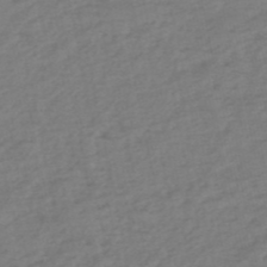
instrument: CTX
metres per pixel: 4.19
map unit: eHh
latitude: -51.5021
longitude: -24.9324
